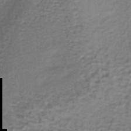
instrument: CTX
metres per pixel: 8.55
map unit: lHb
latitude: -36.7841
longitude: 60.3117
